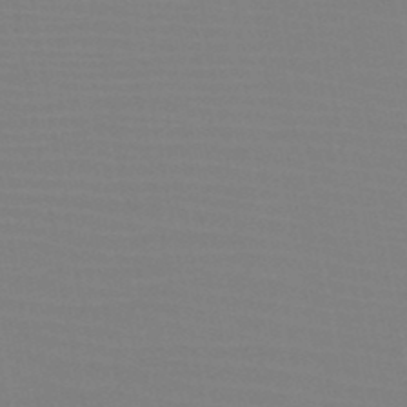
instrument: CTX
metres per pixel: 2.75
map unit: HNb
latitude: -46.5196
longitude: -43.1781
